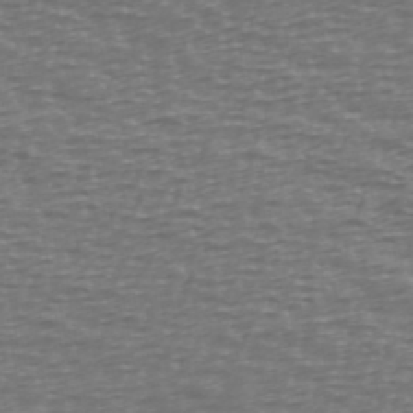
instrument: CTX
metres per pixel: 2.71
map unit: Ave
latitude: 38.6301
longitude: -113.7072
